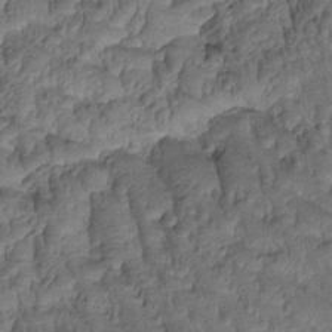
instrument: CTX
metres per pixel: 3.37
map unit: Htu
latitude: -2.6896
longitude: 173.4076
